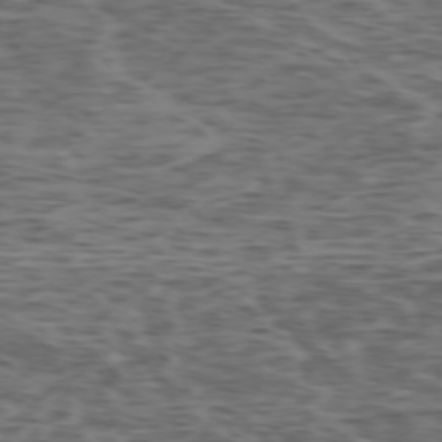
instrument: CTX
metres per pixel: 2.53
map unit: Ap
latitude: -75.2943
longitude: -79.8017
